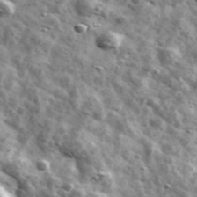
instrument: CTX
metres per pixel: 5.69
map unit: Ave
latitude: 41.9906
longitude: -107.2159
